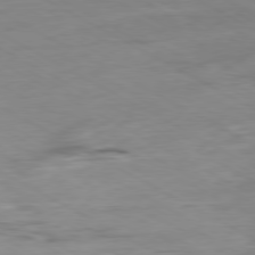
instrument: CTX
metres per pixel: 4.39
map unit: Ap
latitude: -80.2173
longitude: -76.9702
